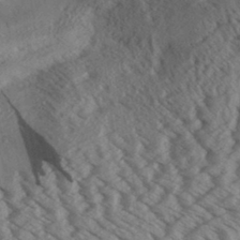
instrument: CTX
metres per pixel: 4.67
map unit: Aa
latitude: 32.2334
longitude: -138.5357
